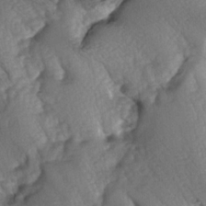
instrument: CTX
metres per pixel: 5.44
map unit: lAa
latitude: -5.7288
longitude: -126.2523
